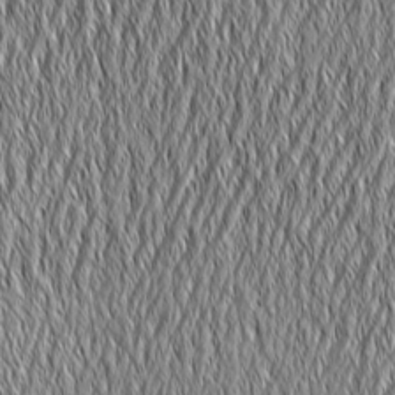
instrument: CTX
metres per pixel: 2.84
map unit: Aa
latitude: 6.7057
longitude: -129.7072
